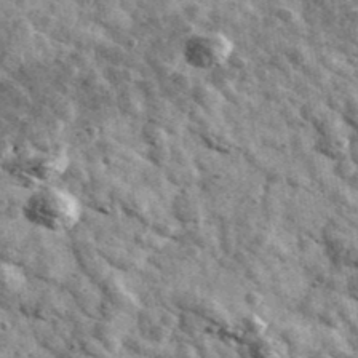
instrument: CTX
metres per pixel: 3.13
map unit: Ave
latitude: 41.2537
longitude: -107.4993
